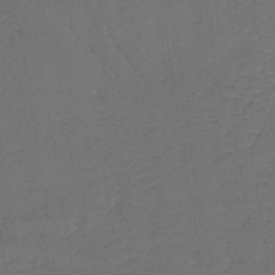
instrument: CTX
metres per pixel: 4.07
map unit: lHb
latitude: -39.3888
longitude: 62.1039
